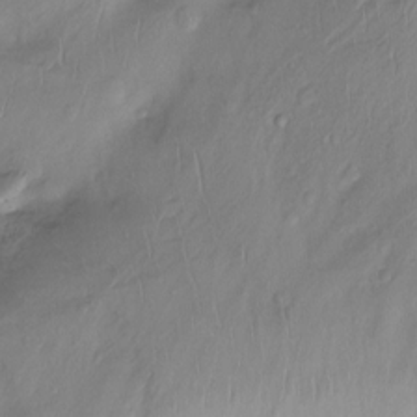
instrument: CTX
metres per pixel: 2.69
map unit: Ht
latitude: -15.1243
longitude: -45.0080
